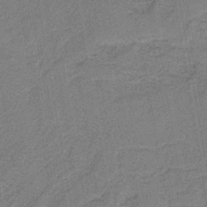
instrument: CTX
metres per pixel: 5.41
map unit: eAb
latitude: -37.7099
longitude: 51.9367
